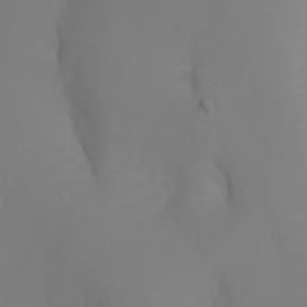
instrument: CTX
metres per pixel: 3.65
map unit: Nhu
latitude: -6.7652
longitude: -84.7435
